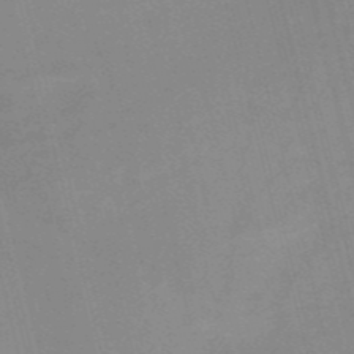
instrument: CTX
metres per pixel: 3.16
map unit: HNb
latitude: -52.5195
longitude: -47.0837
